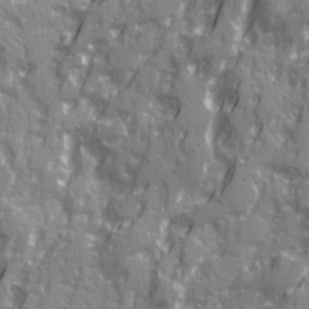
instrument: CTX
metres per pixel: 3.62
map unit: Ave
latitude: 20.8002
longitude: -132.8569
